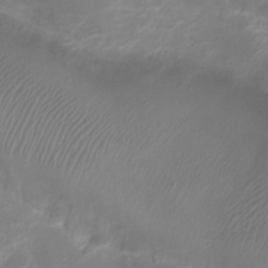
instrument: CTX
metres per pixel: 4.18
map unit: Ht
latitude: -2.4628
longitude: -19.5938
